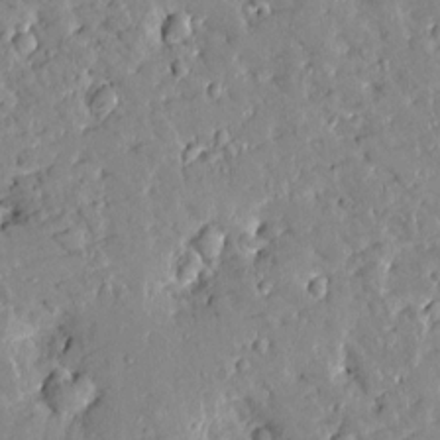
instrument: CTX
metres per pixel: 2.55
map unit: Htu
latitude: -2.2739
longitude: 174.5762
